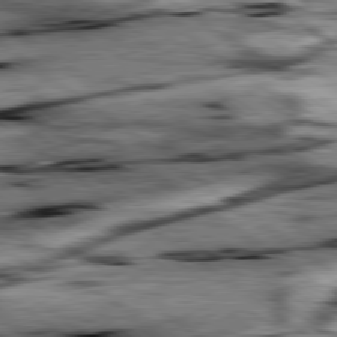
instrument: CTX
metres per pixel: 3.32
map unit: lApd
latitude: 79.5749
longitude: -48.2900
